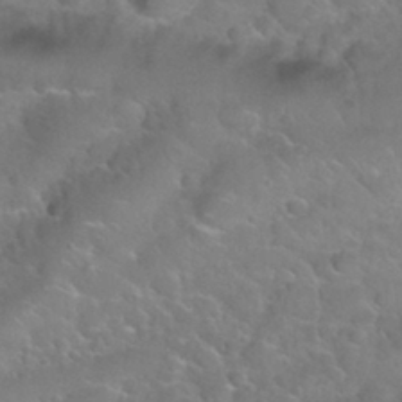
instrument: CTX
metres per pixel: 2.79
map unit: Nhu
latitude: 30.1200
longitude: -52.6869
